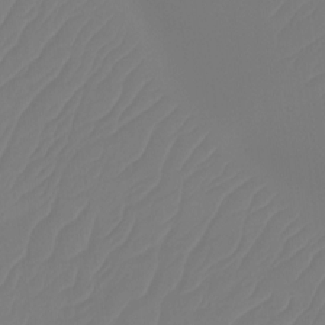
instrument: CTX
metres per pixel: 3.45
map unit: Ht
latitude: -14.4062
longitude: -49.8394
